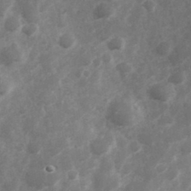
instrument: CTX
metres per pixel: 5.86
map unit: Hve
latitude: 32.9514
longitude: 151.0486
